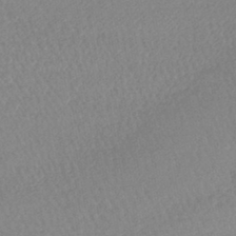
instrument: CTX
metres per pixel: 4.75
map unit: lHb
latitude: -42.2550
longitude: 73.3887
